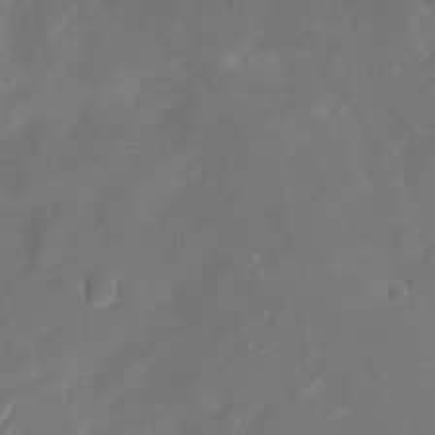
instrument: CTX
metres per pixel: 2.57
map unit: Nhu
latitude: -28.1795
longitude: -75.7639
